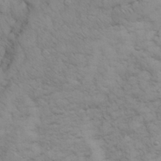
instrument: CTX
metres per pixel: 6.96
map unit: eHh
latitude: 31.8773
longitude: -67.7071
